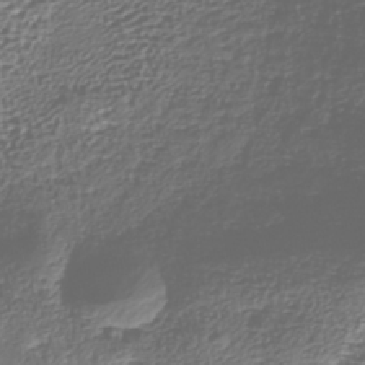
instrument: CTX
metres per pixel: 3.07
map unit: Nhu
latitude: -38.5763
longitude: -81.9339
